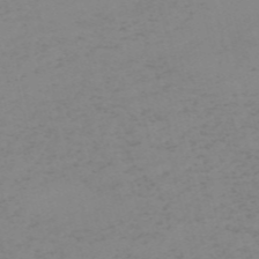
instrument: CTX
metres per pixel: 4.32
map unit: HNb
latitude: -56.4440
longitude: -43.5371
